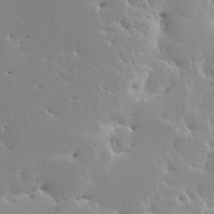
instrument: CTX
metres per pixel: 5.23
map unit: HNhu
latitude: 4.9325
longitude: 4.1983
